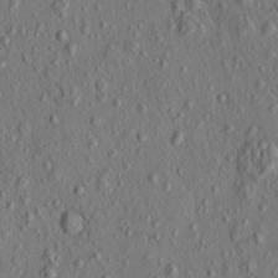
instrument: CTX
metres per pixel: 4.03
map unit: eHh
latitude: -0.8030
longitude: 18.4818
